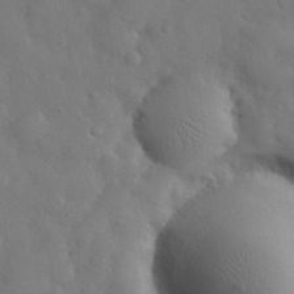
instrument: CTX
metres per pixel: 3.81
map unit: eHh
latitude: 30.1767
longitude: -73.1215
